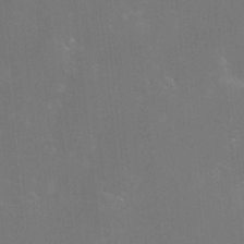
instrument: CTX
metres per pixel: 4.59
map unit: Hve
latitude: -10.4629
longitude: 174.4817
